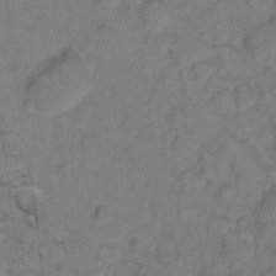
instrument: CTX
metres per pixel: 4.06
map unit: eHh
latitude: 7.2726
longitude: -63.9528
